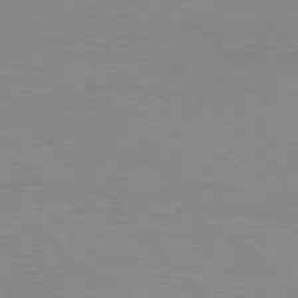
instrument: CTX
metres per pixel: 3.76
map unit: Hpe
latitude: 76.6490
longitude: -152.3090
